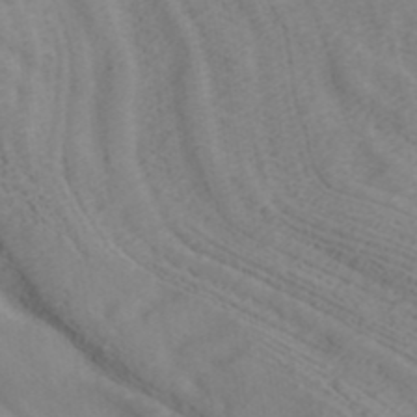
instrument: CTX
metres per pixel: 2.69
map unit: ANa
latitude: 37.5182
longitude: 23.8989
